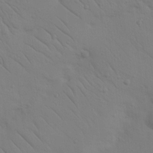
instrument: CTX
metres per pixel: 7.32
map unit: Nhu
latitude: 23.0080
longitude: -73.7639
